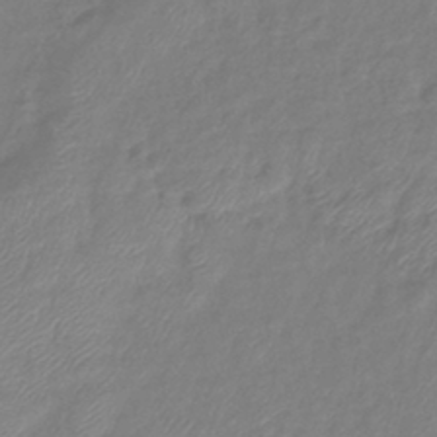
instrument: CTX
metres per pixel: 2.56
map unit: eHb
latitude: -41.6344
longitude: 81.6155
